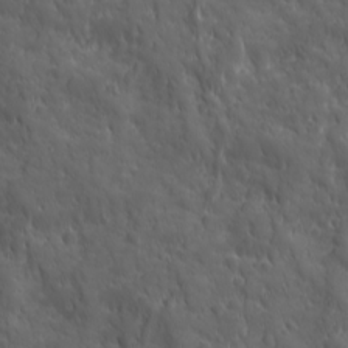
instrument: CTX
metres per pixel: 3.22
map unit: Ave
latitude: 19.1781
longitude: -132.7813
